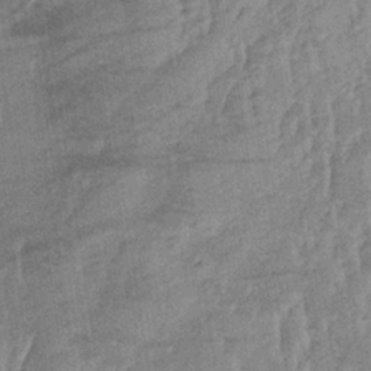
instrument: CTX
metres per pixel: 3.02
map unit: lHb
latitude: -34.0661
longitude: 70.5952
